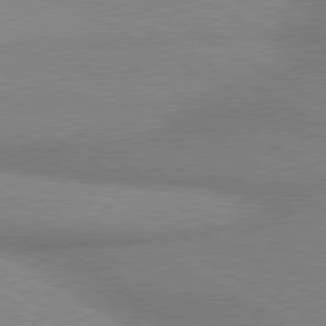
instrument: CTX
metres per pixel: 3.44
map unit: lApd
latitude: 80.1767
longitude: 166.1039
